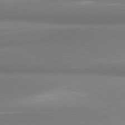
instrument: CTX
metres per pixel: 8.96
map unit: lApd
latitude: 80.9136
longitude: 167.0864
